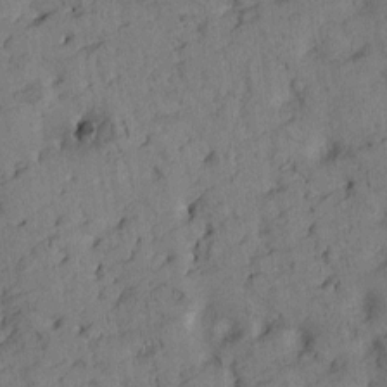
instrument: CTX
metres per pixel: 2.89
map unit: Htu
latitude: -2.7463
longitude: 174.9919
